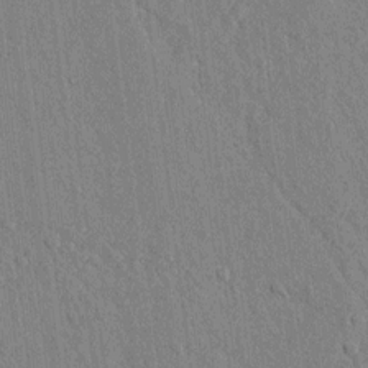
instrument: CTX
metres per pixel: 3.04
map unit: lAvf
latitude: 7.5371
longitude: 166.7841
